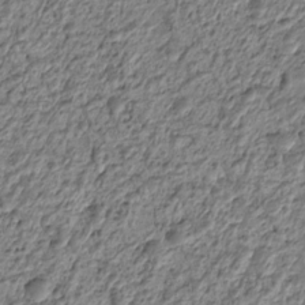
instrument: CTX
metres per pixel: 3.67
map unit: HNhu
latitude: -21.6533
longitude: 84.6329
